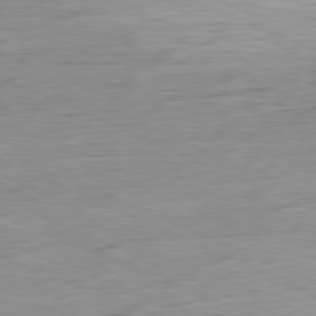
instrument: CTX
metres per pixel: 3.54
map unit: Ap
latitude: -81.1431
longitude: -81.5749
